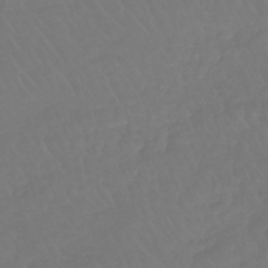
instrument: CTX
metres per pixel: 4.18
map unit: lHb
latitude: -42.6707
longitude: 67.5966
